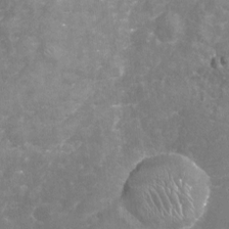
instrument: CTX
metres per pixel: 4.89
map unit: Nhu
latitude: -17.8423
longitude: -57.1403
